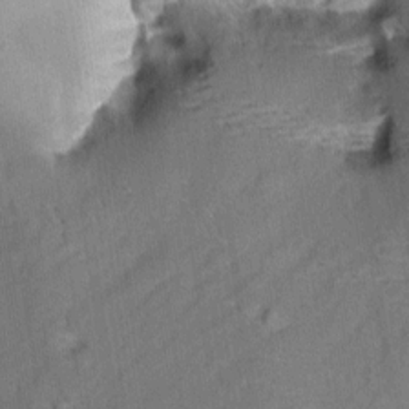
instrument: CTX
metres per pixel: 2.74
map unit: Aa
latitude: 9.9150
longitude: -142.0633
